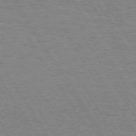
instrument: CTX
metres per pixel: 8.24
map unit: Hpe
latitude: 73.5749
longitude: -129.1781
